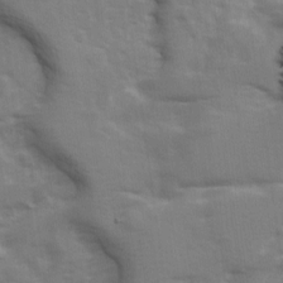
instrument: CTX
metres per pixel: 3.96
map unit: Ave
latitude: 12.6680
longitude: -102.7057
